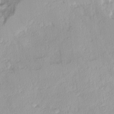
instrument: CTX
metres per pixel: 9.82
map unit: Ave
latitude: -11.5777
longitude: -119.6127
